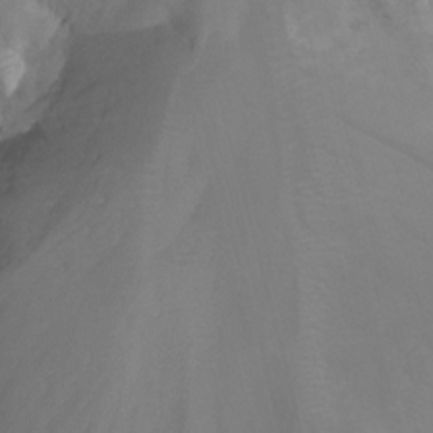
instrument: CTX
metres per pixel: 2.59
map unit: Nhu
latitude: -14.4062
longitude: -54.5735
